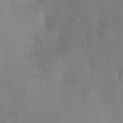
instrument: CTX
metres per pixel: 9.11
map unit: eHh
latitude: 12.5546
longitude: -62.6491
